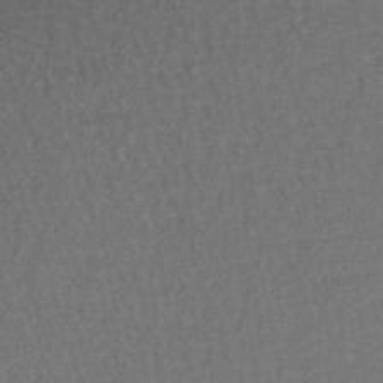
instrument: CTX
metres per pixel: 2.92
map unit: lHb
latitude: -43.5210
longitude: 58.2550
